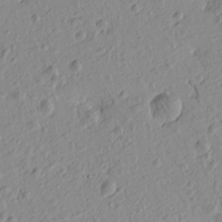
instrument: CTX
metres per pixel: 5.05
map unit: Htu
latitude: -0.2362
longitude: -175.1025
